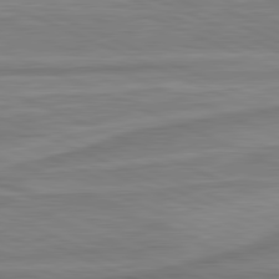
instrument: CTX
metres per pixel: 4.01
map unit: lApd
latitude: 81.6127
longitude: -175.6883
